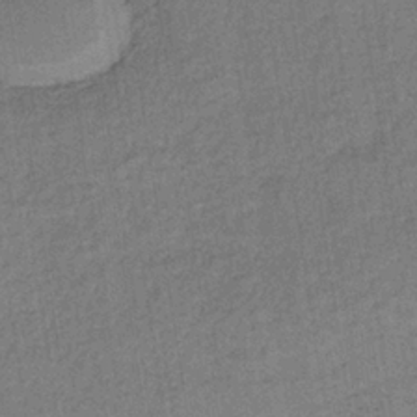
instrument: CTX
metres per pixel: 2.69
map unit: lHb
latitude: -35.4832
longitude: 62.9919
